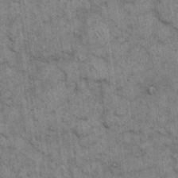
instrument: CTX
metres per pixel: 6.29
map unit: eHh
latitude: 15.1593
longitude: -65.6505
